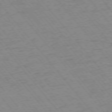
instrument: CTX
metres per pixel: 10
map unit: Ap
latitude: -75.6155
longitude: -87.0269
